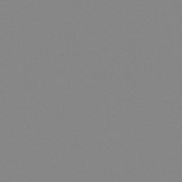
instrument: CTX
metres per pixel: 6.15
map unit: lHb
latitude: -44.5007
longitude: 55.4832
